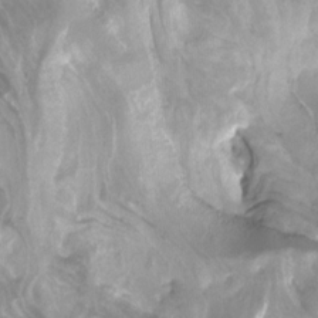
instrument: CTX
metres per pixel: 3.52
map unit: Htu
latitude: -12.6141
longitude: -71.7638
